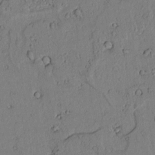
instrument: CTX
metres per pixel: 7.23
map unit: lAvf
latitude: 5.0836
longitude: 169.9367
